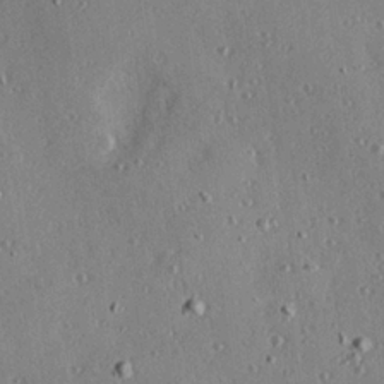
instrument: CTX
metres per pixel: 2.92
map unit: Hve
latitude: 26.1011
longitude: -93.5560
